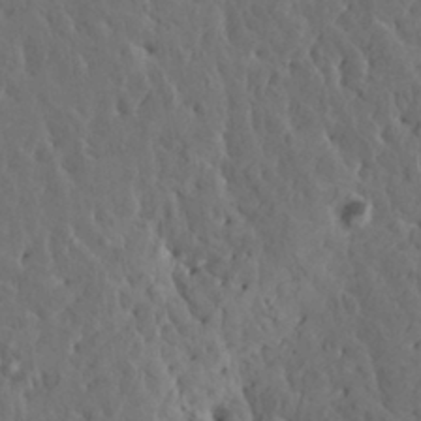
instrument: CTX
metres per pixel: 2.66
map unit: HNhu
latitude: 6.7435
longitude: -0.6112
